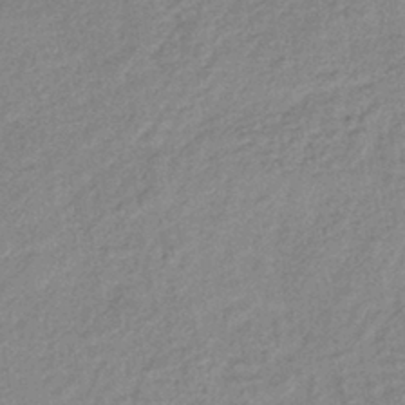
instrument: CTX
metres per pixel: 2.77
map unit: eHb
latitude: -40.2739
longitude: 79.6721
